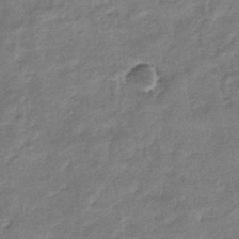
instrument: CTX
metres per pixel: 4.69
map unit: eHb
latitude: -36.1983
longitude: 77.1053
